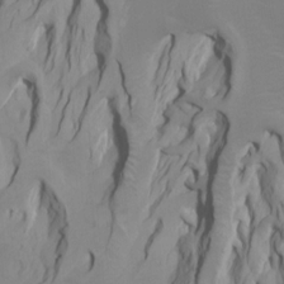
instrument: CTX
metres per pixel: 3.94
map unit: Htu
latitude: -4.4818
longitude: -88.0633
